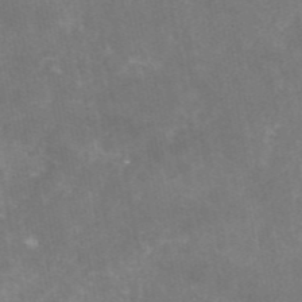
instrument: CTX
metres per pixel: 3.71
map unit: eAb
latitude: 46.4034
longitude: 124.8786
